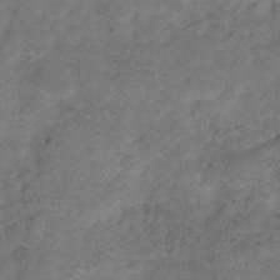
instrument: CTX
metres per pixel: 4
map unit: Hve
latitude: -32.3684
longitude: 89.5588
